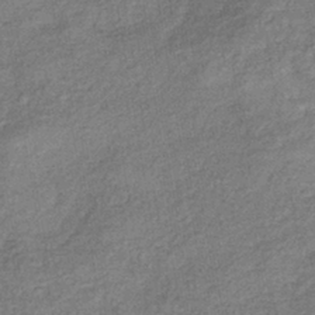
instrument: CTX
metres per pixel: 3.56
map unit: eHb
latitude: -39.2943
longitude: 80.8408
